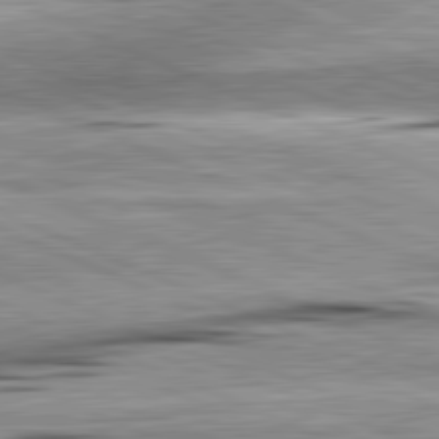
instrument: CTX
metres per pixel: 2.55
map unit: lApd
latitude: 81.9528
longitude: -167.0080
